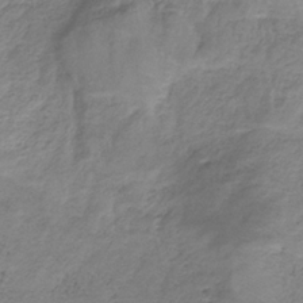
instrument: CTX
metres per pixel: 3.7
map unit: HNb
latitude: -33.3888
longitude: 60.5763
